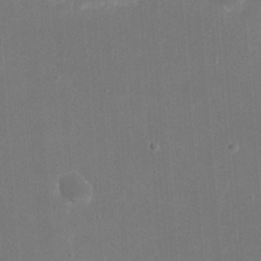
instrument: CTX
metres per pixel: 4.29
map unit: eHh
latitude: 19.9717
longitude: -67.8394
